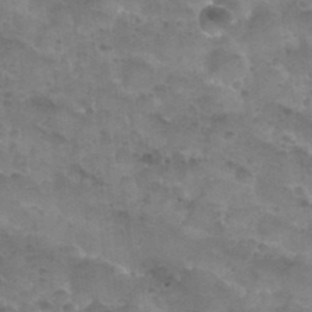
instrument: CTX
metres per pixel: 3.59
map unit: Nhu
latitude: 28.4034
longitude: -55.1025
